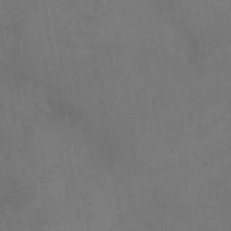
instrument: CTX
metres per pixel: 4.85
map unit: lHb
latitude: -41.8233
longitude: 77.1620
